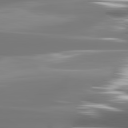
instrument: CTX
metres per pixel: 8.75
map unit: lApd
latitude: 82.1199
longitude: -145.0458
